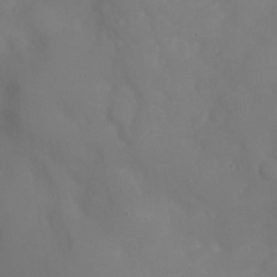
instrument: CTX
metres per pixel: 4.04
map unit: Ht
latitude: -6.3306
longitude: -25.8394
